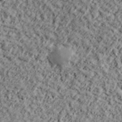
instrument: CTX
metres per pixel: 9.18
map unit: lHvf
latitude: 38.0255
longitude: -91.4615
